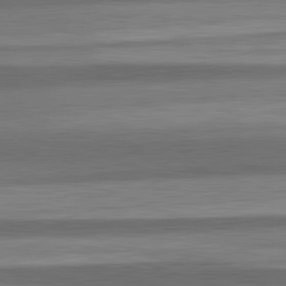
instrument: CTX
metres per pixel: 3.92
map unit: lApd
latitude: 82.7246
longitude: 177.6155
